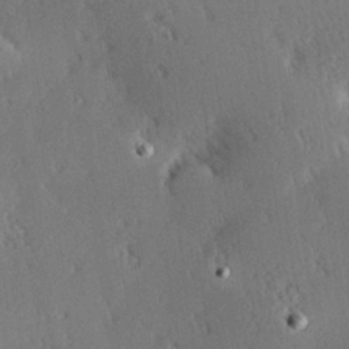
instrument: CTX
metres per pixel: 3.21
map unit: Hve
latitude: 27.1781
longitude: -93.5938
